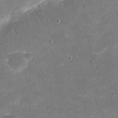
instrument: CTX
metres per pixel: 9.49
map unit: eHh
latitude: 20.2712
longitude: -65.3293
